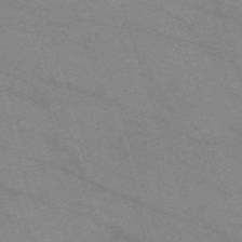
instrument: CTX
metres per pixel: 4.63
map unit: eHh
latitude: -64.1606
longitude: 52.4629
